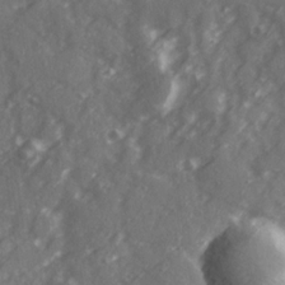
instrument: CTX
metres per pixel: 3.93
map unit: Ave
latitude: 19.5182
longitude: -130.6869
